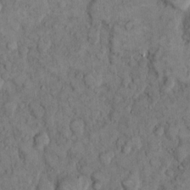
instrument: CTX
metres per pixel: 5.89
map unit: eHh
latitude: 11.9528
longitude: -64.5735
